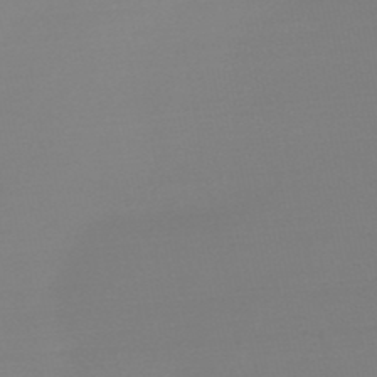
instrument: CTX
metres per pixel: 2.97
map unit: lHb
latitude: -48.6330
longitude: 66.8030
